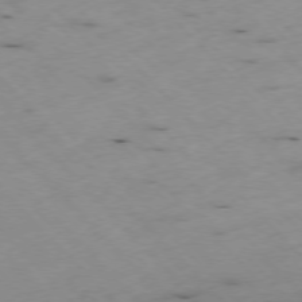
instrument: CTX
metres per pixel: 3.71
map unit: Ap
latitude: -76.9353
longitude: -60.4223
